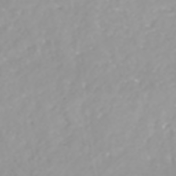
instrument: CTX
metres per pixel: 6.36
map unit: ANa
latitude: -41.4643
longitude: 104.4440
